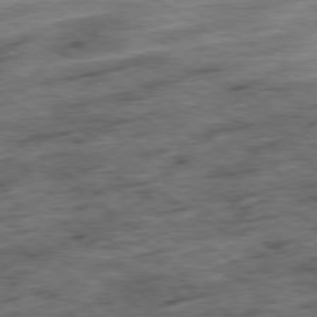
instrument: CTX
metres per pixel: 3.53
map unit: Ap
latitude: -79.6155
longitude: -48.2145
